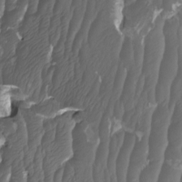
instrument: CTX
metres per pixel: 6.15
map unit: HNhu
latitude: -1.1620
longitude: 14.2551
